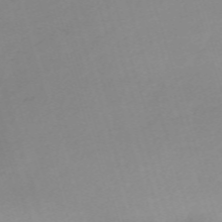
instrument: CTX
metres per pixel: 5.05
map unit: eHh
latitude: -61.4077
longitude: 52.8219
